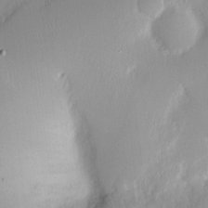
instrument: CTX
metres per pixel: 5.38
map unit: Nhe
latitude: -2.3873
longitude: -59.6316
